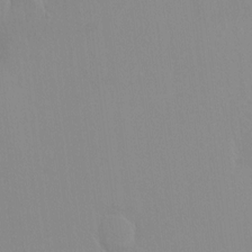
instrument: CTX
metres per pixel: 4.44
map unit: HNhu
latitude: 6.7813
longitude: 2.0283
